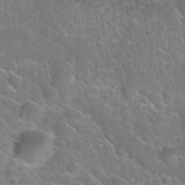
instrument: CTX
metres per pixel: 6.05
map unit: Nhu
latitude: 30.2901
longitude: -52.4601
